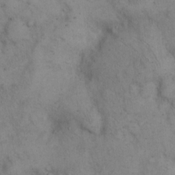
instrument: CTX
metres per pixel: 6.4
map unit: eHh
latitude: 15.0081
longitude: -63.8017
